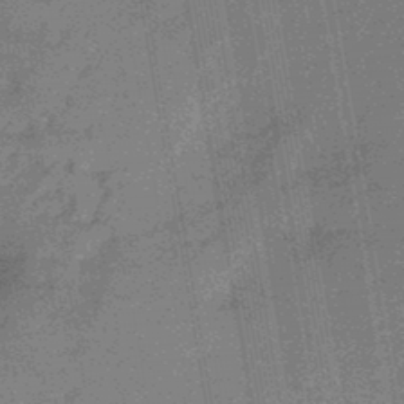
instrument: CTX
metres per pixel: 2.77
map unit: eHb
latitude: -45.2754
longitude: 86.7085
